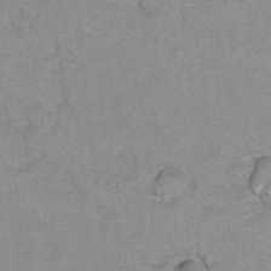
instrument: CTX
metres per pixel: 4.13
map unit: Hto
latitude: 7.7450
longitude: -35.4615
